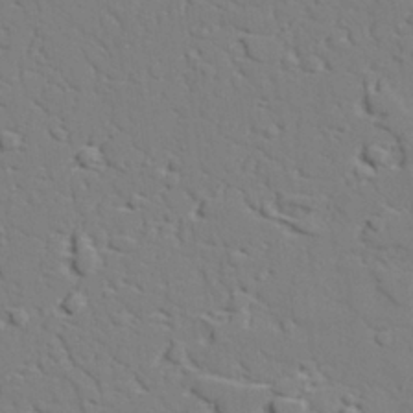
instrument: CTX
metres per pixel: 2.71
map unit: lAvf
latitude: 28.1578
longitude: -108.6679
